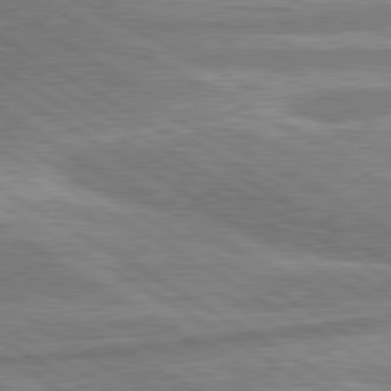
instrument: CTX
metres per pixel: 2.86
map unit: lApd
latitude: 80.3278
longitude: -167.4048
